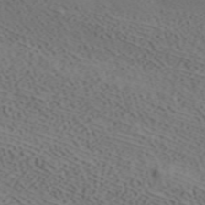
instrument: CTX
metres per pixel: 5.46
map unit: ANa
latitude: 41.4615
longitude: 33.8234
